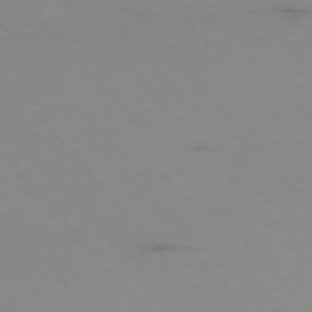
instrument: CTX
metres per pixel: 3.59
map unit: Hpe
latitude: -76.2173
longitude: -19.0836
